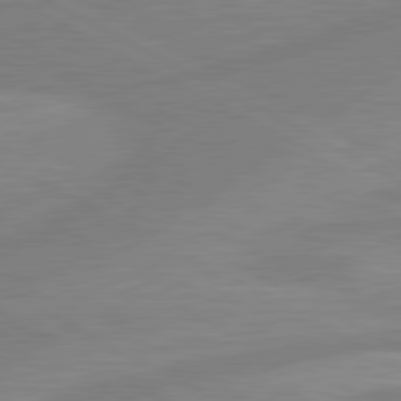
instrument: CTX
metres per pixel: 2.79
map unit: lApd
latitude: 80.7435
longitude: -168.7246
